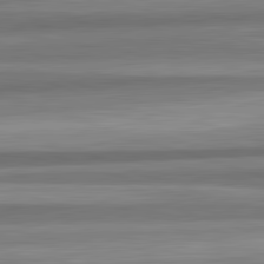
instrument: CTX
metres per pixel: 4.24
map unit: lApd
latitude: 82.7246
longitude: 178.5007
